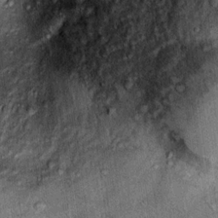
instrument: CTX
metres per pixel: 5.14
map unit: Ht
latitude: 11.6883
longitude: -37.5938
